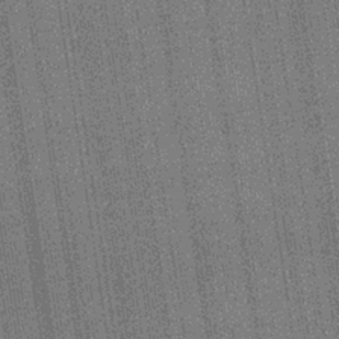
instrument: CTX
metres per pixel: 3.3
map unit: lHb
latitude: -35.1053
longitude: 63.1998
